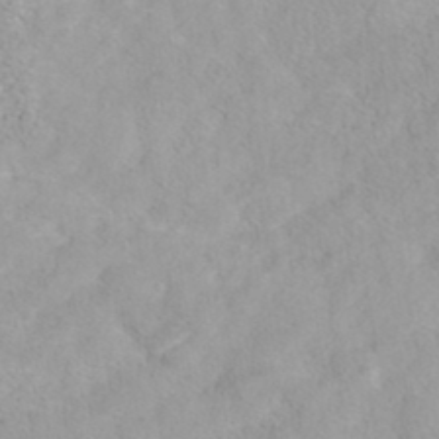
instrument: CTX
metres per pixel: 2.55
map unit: ANa
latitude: 36.7435
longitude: 13.5399
